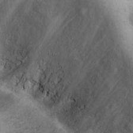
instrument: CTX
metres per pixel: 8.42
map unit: Hto
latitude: 12.9892
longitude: -57.4426
